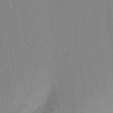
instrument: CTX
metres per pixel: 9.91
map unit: Aa
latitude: 23.9717
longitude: -147.6883
